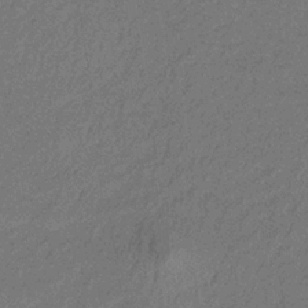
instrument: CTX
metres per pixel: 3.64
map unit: lHb
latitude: -33.1809
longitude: 66.6896
